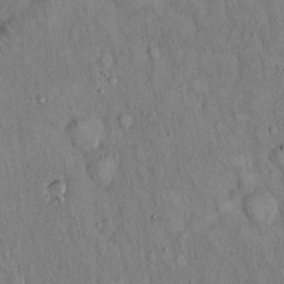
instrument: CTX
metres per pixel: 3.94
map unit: Hto
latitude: 14.6113
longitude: -58.6868
